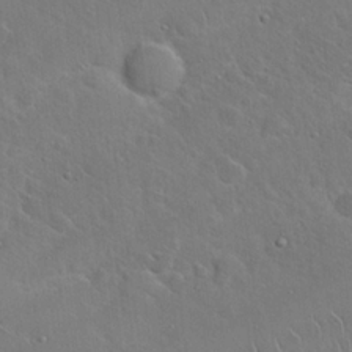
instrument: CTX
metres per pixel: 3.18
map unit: Hto
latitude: 19.2348
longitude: -49.4426
